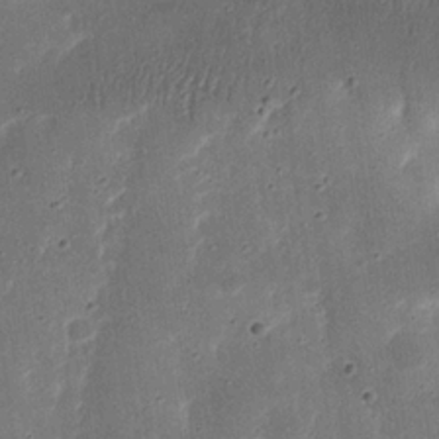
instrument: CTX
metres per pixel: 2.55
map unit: Nhu
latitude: 21.5749
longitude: -71.2915
